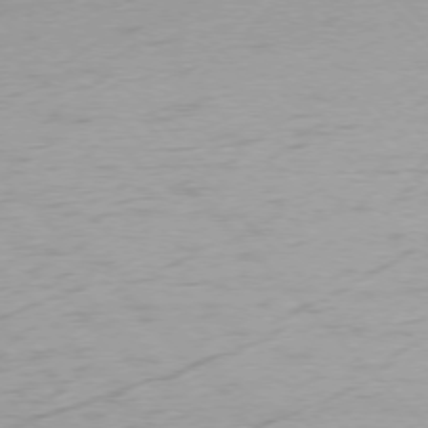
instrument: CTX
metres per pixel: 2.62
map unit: Ap
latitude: -76.6896
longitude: -63.1781
